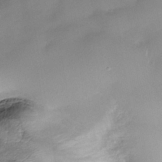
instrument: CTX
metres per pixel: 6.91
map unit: Nhe
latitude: -37.7855
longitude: -119.3481
